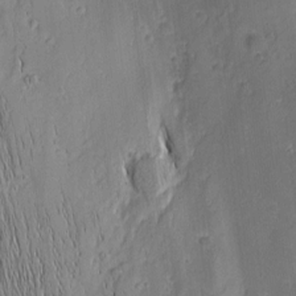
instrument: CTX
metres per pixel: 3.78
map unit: Nhu
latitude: -5.4265
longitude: -152.1200
